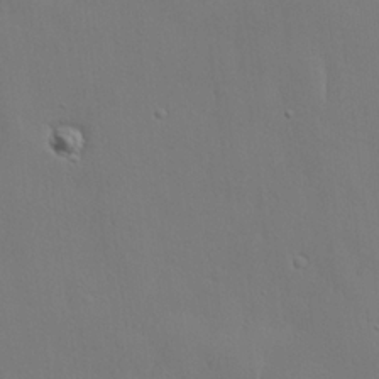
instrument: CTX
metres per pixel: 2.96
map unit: lHvf
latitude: 21.3860
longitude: 145.9556
